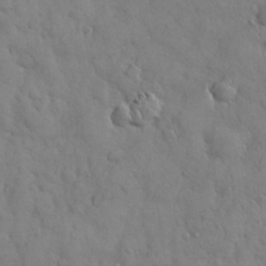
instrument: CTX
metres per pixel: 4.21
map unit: Nhu
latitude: 28.7246
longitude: -68.9514
